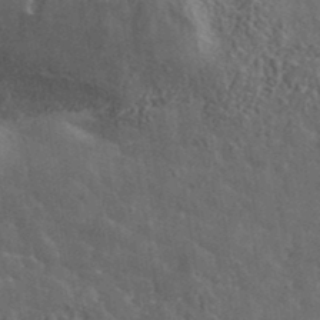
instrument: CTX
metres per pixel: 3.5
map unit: lHvf
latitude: 37.5938
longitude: -90.9136
